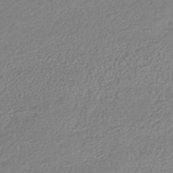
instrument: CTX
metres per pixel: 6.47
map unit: lHb
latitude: -41.7100
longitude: 68.7652
